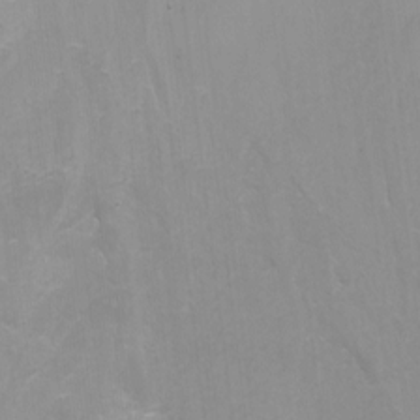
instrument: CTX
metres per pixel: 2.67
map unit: Nhu
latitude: -7.3131
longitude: -51.3292
